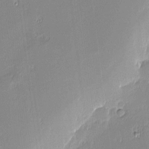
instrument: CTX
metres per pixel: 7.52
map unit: eHh
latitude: -2.8974
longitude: -82.1577
